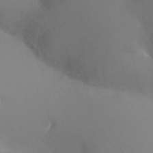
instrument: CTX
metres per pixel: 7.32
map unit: Ht
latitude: -16.8408
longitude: -42.4790
